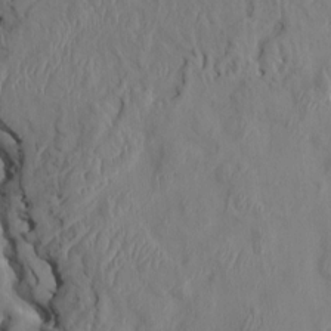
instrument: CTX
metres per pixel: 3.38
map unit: HNhu
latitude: 4.8191
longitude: -4.4223
